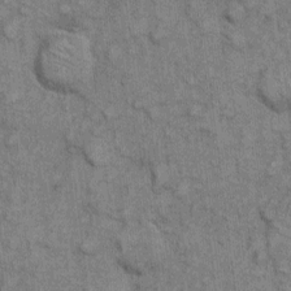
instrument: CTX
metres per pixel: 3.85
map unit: eHh
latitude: 7.0080
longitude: -64.1956
